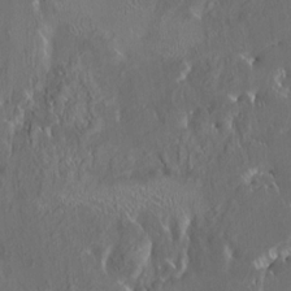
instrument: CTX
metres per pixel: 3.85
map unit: HNhu
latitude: 4.8569
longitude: 13.5777
